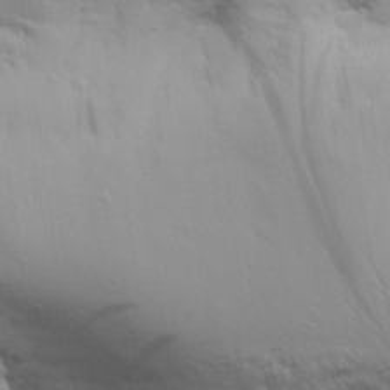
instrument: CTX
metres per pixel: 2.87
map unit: Aa
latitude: 29.4615
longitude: -134.4790
